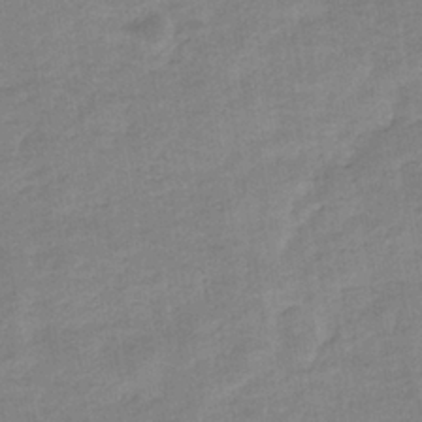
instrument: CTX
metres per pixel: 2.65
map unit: eHb
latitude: -35.8611
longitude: 77.6344
